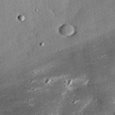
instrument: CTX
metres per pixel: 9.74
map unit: eHh
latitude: 23.7638
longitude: -89.4994
